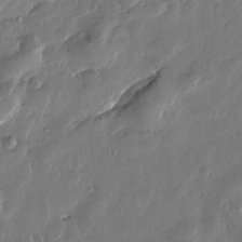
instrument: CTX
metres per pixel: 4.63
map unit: Htu
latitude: 0.2522
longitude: -177.7260
